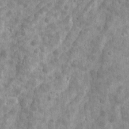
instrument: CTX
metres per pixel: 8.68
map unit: Ave
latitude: 16.7624
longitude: -134.3089
